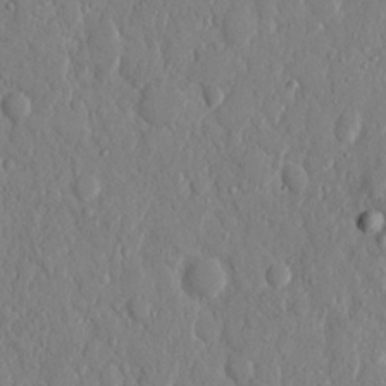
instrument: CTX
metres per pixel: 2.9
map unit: eHh
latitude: 12.8380
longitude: -69.4427
